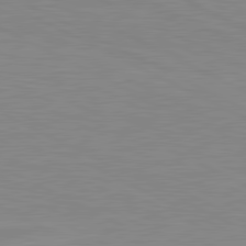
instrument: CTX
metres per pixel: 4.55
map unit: lApd
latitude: 80.9325
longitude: -172.4601
